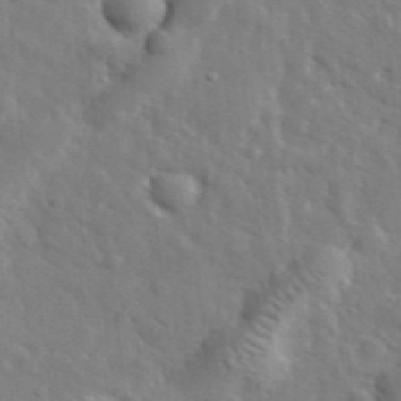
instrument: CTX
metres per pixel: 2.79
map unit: lHvf
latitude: 35.4804
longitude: -88.2145
